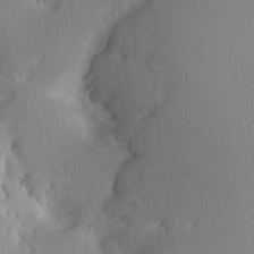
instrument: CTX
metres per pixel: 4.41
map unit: HNhu
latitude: 7.6694
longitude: -5.1025
